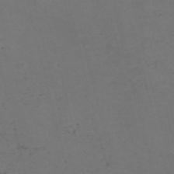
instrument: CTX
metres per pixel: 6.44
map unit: Nve
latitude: -57.2754
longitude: 52.8030
